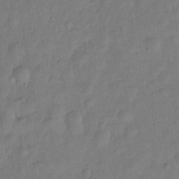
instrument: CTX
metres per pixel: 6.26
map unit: Nhu
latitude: 6.0255
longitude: -24.3089
